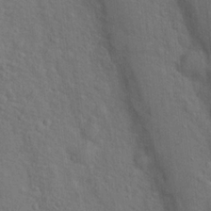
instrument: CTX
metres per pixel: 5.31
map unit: Hto
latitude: 15.5560
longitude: -42.3089
